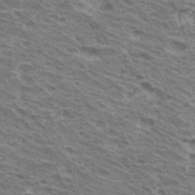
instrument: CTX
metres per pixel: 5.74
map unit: Hto
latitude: 33.0647
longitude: -40.9702
